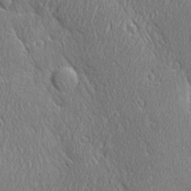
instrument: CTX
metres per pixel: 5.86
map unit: Ave
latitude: 21.6694
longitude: -136.4412
